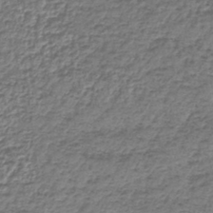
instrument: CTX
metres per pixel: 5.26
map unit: lHb
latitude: -42.3873
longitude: 64.9542
